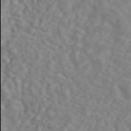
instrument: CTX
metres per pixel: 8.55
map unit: ANa
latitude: 44.9702
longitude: 22.0094
